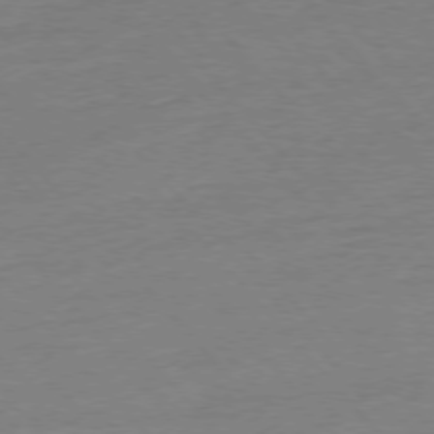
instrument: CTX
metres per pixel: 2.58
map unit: Ap
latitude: -77.1809
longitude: -95.9717
